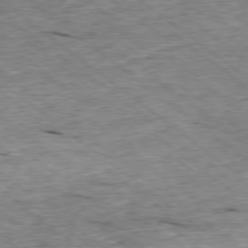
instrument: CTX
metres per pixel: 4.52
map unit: Ap
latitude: -78.8030
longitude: -88.3279
